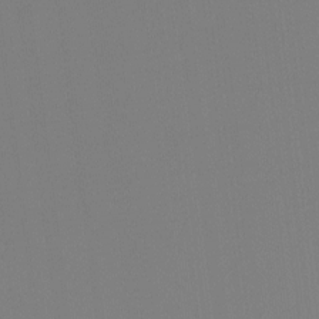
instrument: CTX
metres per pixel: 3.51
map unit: Hto
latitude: -8.0094
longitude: -50.2144
